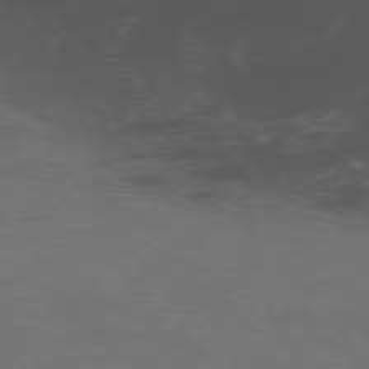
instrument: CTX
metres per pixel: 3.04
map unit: Ap
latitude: -76.0283
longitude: -66.4412
